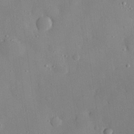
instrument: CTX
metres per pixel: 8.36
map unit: eHh
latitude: 28.6490
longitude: -78.0444
